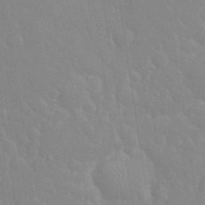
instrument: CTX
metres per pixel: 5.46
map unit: eHh
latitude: 32.7813
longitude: -60.1955
